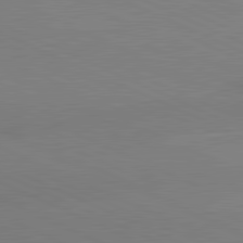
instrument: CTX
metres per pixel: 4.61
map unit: lApd
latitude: 81.4993
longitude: -155.3671
